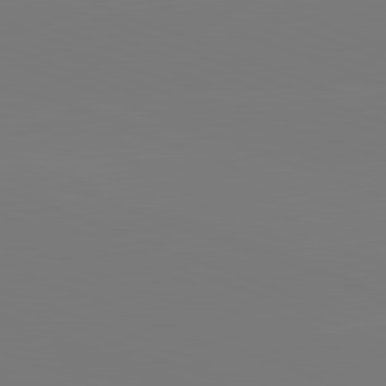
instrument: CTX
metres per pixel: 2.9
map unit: lApd
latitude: 82.0444
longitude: 145.8045
